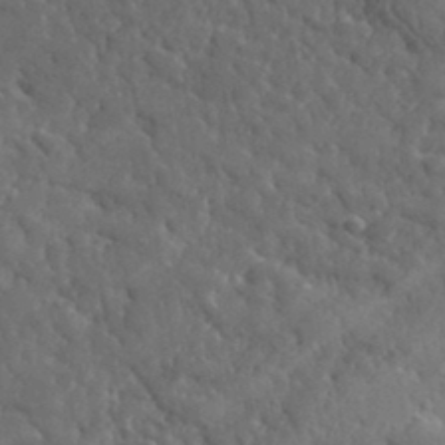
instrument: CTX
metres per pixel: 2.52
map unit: lHvf
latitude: 35.4804
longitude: -87.1592
